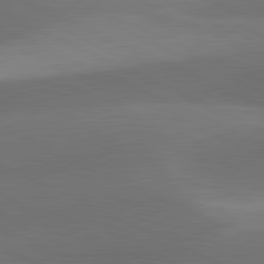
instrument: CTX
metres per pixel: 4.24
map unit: lApd
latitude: 81.2348
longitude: 125.8422
